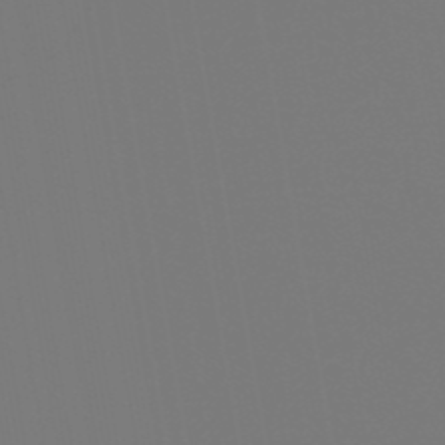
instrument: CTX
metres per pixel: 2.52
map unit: eHb
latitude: -50.8597
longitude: 74.6708
